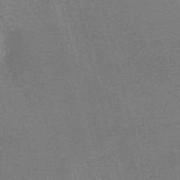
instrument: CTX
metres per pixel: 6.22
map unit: lHb
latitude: -48.7275
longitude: 67.9556
